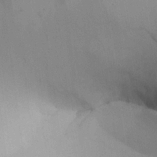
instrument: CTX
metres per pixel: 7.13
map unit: Aa
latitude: 21.7450
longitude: -139.6694
